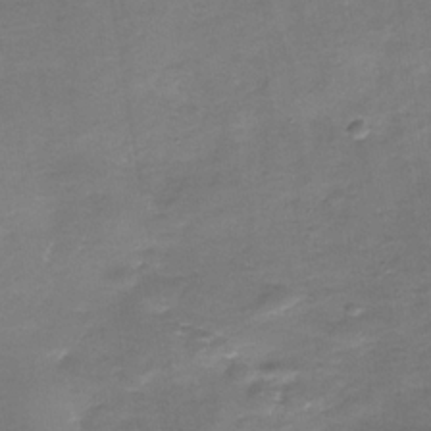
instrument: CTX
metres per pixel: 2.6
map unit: Nhe
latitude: -35.5210
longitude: -89.8206
